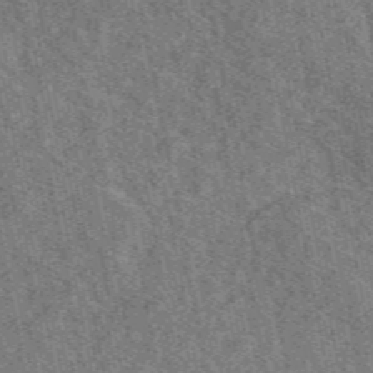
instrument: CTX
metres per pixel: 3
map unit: eAb
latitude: 48.1200
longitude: 120.1228
